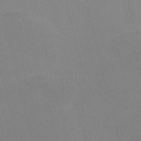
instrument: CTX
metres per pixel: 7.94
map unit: Nve
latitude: -57.8044
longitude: 61.4832
